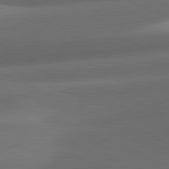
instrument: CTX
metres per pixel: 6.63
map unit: lApd
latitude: 81.4993
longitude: 132.5196
